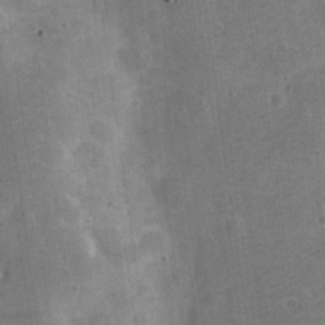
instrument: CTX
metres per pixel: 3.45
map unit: Nve
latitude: -24.7085
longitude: 105.4265
